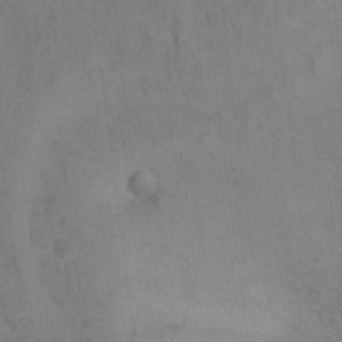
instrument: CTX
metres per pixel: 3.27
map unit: Hto
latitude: 6.6301
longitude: -37.5938
